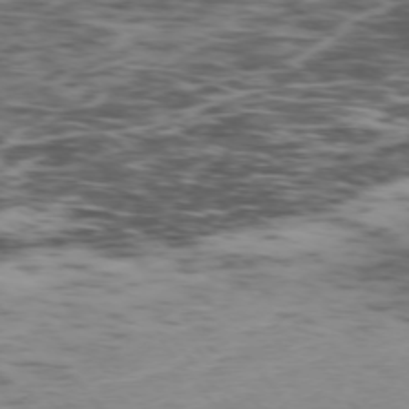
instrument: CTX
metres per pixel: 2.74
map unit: Ap
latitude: -75.3321
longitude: -79.8773
